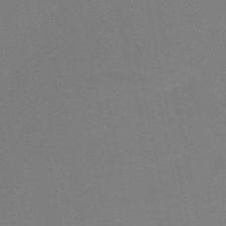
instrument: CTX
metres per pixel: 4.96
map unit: HNb
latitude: -51.5210
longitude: -42.4790
